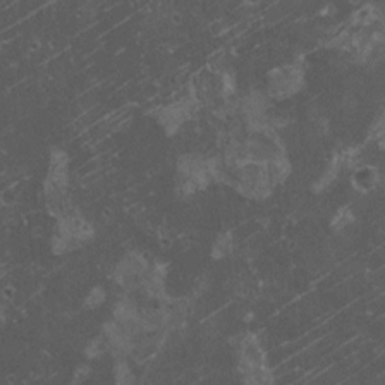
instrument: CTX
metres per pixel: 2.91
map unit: HNhu
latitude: 3.1025
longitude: 3.7477
